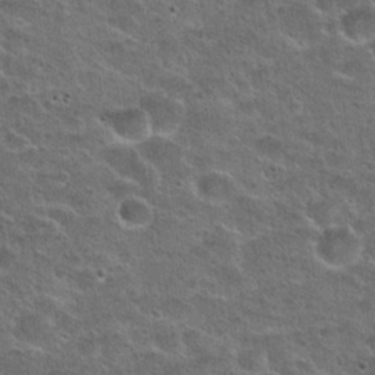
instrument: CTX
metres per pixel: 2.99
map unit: Hto
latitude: 23.8205
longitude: -49.3482
